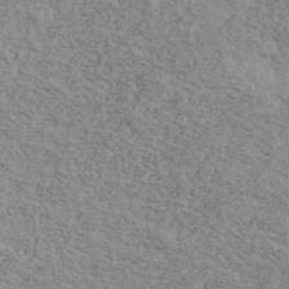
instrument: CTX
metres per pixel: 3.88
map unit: Ave
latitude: 41.4237
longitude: -109.2914
